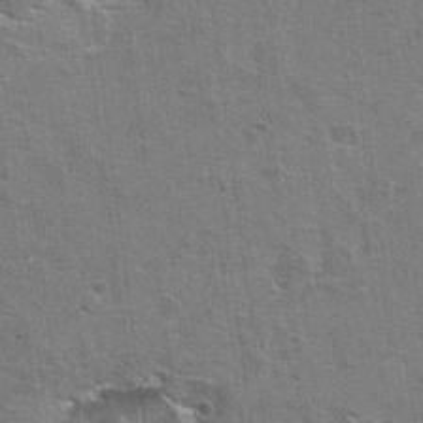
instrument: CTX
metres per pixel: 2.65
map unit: Hto
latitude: 19.4993
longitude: -49.0836
